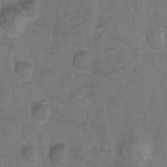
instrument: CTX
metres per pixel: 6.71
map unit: Hto
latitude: -9.7666
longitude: -36.3656
